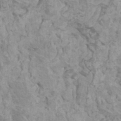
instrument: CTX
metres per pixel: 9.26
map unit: HNhu
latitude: 6.2900
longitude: -1.8394
